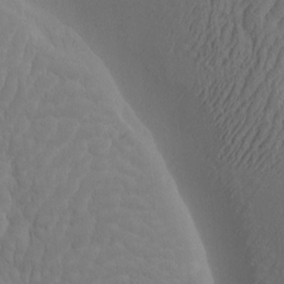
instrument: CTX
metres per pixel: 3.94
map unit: eHh
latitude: -2.0472
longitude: 15.2565
